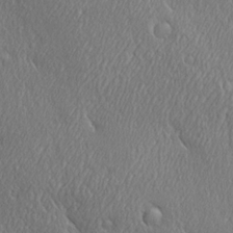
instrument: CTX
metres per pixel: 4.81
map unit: Ave
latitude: 21.8773
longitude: -136.4601
